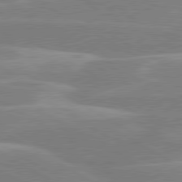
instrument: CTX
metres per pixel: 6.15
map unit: lApd
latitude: 80.3089
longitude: -123.5182
